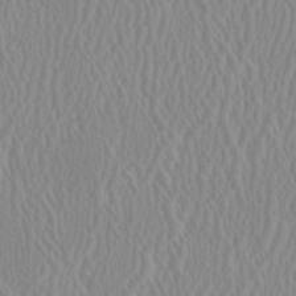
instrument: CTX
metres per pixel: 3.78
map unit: HNhu
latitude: 0.6112
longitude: -0.1389
